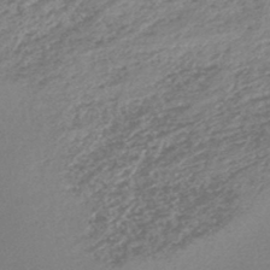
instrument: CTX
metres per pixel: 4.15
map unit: lHb
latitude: -45.3888
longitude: 73.7666
